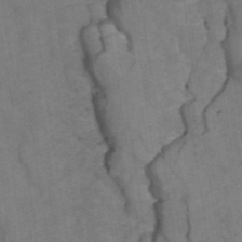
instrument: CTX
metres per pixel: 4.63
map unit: ANa
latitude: 44.0822
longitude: 25.8044
